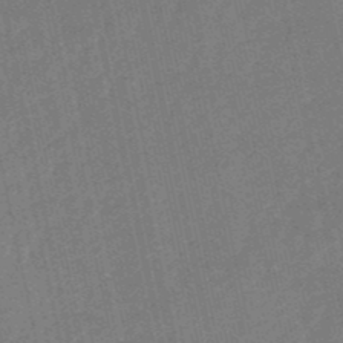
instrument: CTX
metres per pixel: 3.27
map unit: lHb
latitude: -50.3117
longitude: 80.8030
